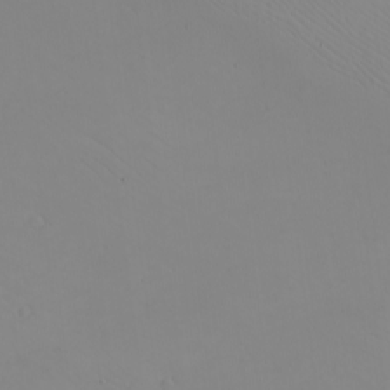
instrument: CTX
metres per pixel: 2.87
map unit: eHh
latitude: -9.4454
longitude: -68.1200
